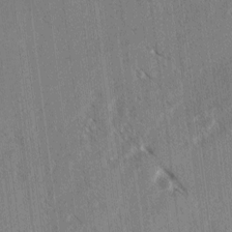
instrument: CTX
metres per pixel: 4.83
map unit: lAvf
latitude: 4.5546
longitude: -105.7639
